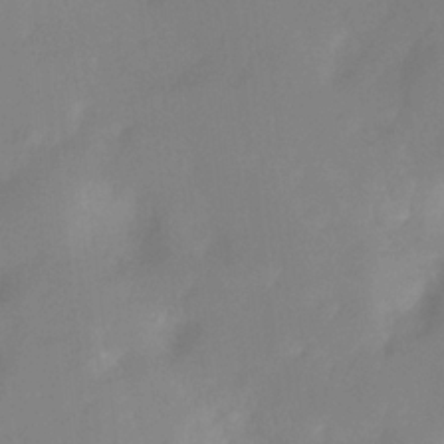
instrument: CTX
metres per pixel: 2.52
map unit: Ht
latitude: -11.5966
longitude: -45.8394
